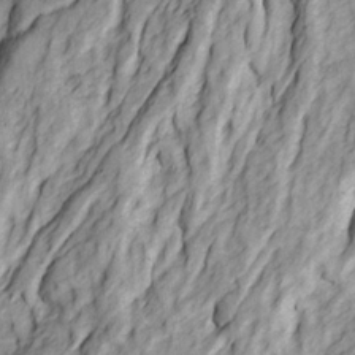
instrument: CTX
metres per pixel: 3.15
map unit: Ave
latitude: 22.7246
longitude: -132.5546
